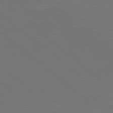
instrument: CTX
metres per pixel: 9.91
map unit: Ap
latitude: -78.4440
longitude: -96.5735
